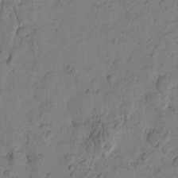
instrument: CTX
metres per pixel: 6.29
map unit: Htu
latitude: -1.5211
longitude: -176.5923
